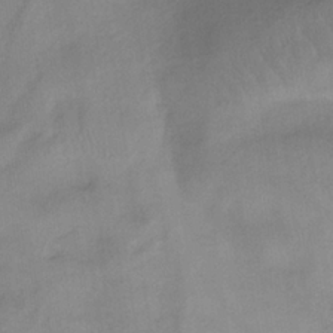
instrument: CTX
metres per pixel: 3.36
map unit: HNb
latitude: -33.4644
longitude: 64.4251
